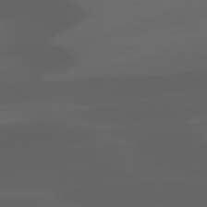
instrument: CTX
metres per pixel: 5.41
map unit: lApd
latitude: 80.2900
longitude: -89.8017
